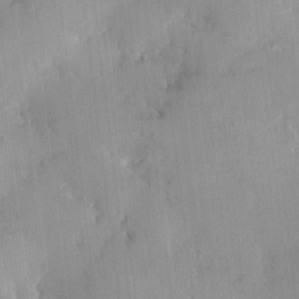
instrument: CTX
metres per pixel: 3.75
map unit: HNhu
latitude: 0.5923
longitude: -3.5749
